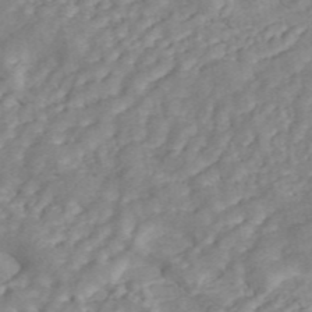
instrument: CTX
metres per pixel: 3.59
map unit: ANa
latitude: 45.1781
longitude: 24.3117
